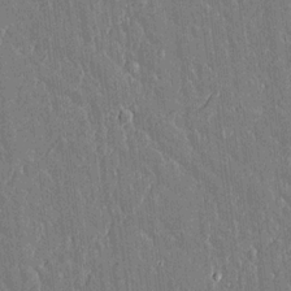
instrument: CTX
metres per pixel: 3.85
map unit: lAvf
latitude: 14.8758
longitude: -128.5735
